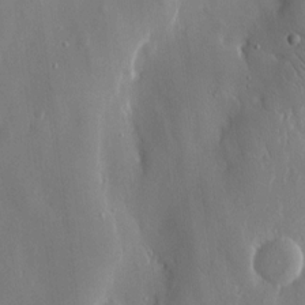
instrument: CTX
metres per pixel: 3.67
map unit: eHh
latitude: 12.9325
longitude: -71.6505
